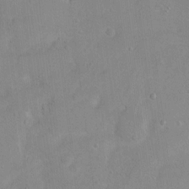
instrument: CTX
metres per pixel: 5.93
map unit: Ht
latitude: 14.5168
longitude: -37.0837
